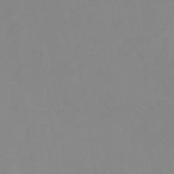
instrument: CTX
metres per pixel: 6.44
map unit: eHb
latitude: -29.5588
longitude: 70.6708
